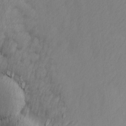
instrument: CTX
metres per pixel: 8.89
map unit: Ave
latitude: 13.6127
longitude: -105.9717
